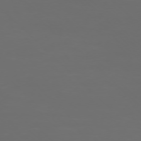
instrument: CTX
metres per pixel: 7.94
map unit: Ap
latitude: -76.5763
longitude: -82.2333
